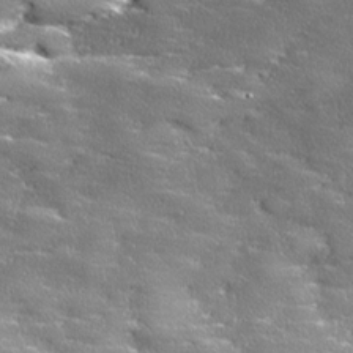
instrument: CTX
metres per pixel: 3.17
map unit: Ave
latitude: 17.8205
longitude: -136.9325
